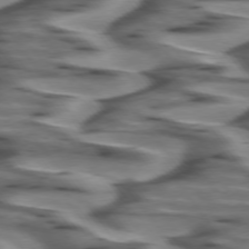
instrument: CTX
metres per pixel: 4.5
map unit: lApd
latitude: 74.6868
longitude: -58.2712
